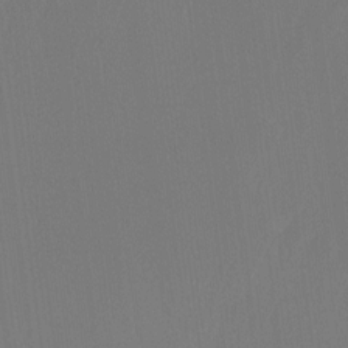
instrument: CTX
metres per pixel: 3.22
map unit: Htu
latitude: -14.4440
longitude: -49.0458
